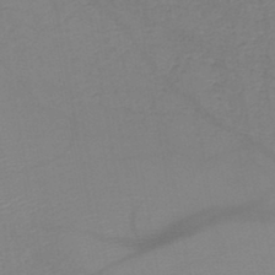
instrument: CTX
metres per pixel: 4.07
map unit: HNb
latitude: -45.4077
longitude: -42.8380
